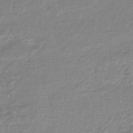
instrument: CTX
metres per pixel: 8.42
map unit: HNhu
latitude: -44.3117
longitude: 90.0661
